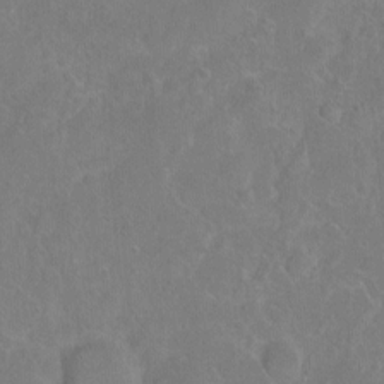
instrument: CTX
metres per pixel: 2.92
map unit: Hto
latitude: -6.6896
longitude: -37.7639
